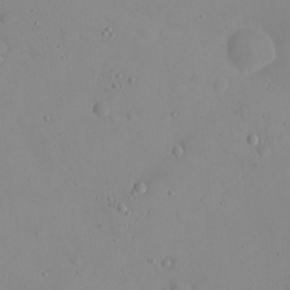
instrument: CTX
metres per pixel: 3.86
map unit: eHh
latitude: 21.7828
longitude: -63.6127
